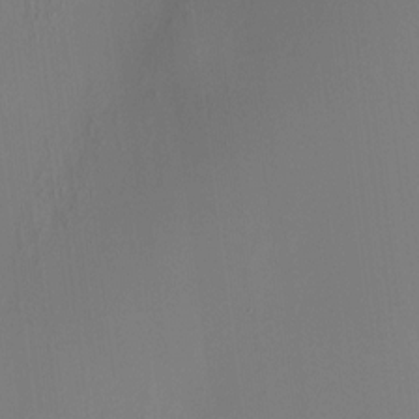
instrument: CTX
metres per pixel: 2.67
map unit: HNhu
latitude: 8.3090
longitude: 13.0298
